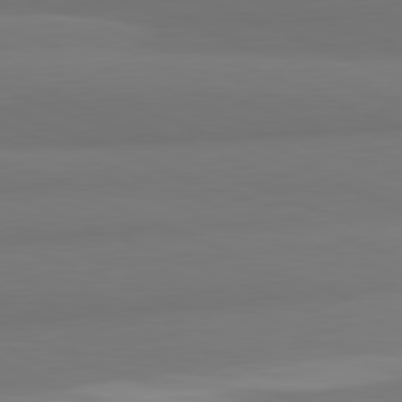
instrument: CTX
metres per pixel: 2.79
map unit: lApd
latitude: 82.1199
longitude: 177.1998
